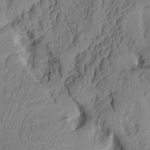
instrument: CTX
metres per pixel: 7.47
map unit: Aa
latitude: 7.5371
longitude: -128.1956
